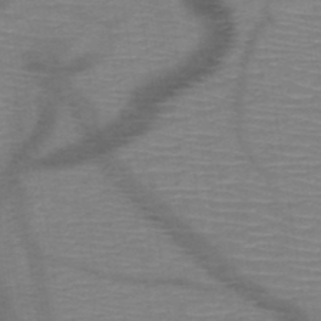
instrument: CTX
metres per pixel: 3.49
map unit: HNb
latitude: -48.4062
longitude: -45.1970
